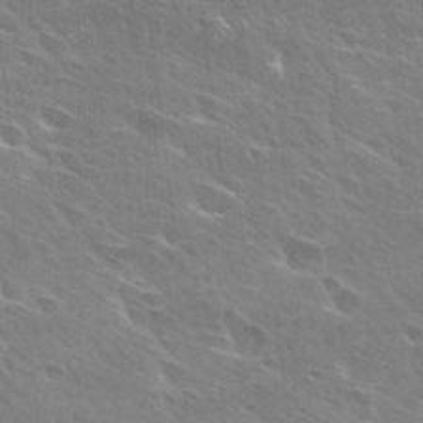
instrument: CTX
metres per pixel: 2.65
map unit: Hto
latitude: 27.9528
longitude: -40.4789
